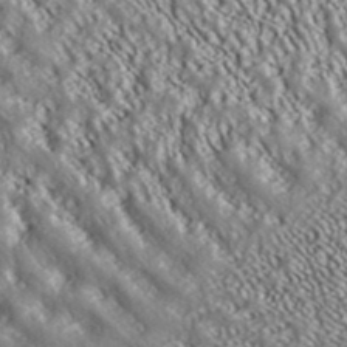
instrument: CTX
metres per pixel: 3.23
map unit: ANa
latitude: 39.5938
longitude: 30.3684
